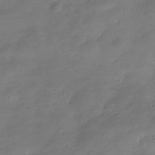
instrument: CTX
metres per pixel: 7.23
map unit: Hve
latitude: -31.1620
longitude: 94.6707
